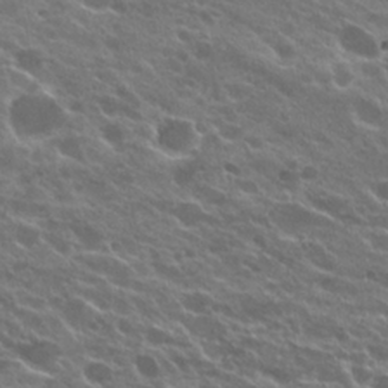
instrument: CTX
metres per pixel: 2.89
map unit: Hto
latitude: 24.1577
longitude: -37.3671
